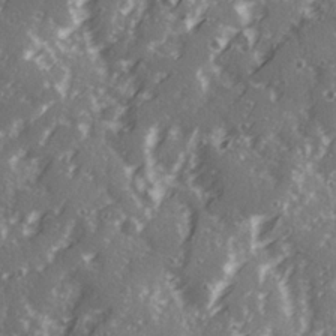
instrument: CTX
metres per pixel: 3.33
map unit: Ave
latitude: 21.1970
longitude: -131.5560
